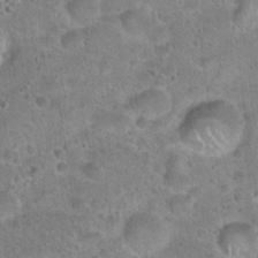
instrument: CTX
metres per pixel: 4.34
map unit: Hto
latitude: 21.5938
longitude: -49.4237
